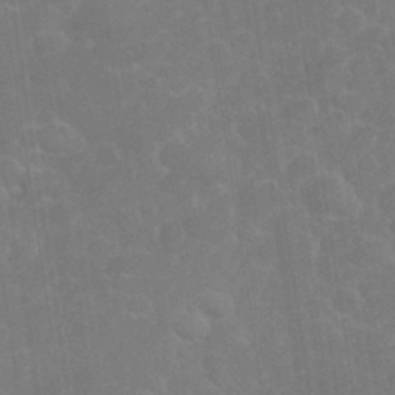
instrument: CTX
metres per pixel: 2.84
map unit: eHh
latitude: 32.3278
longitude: -60.1200
